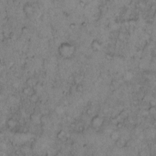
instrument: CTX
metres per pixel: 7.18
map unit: Hto
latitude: 9.4238
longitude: -58.2145
